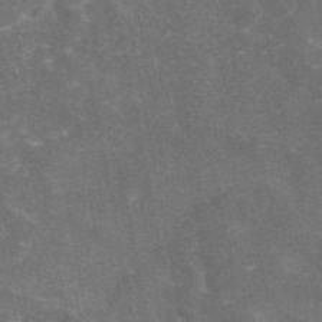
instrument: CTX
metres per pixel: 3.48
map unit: eAb
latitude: 46.2523
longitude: 119.4454
